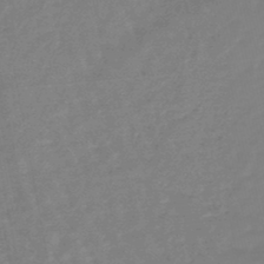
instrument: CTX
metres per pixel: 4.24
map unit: eHb
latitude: -46.1794
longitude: 82.3684
